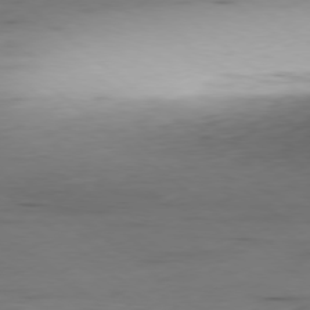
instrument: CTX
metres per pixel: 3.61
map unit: Ap
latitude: -79.1053
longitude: -59.8772
